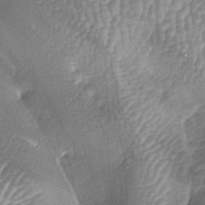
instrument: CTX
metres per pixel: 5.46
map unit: lAa
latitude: -6.1983
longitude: -128.2522
